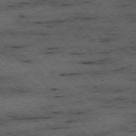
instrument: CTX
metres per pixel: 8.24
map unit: Ap
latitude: -76.4062
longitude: -87.3859
